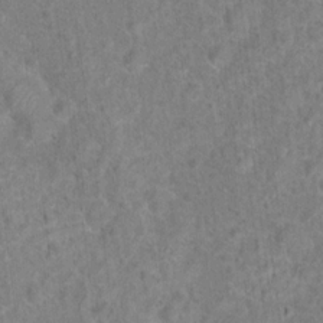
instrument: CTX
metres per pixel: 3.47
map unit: Hto
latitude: 15.5749
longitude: -41.7071
